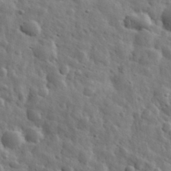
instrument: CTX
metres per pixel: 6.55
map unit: eHh
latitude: 31.6694
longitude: -73.7072
